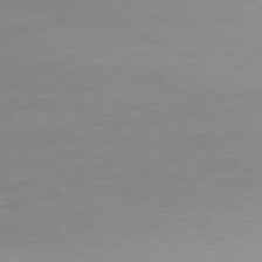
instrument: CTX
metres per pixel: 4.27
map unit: Ap
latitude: -76.5385
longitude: -80.9892
